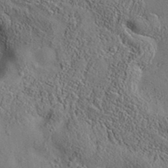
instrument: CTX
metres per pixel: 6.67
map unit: eAb
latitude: 35.7827
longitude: 110.2550
